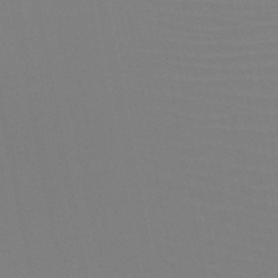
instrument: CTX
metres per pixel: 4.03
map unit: HNb
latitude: -46.5762
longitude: -43.1781
